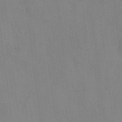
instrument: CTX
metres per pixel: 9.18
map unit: eHh
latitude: 12.6302
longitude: -62.4223
